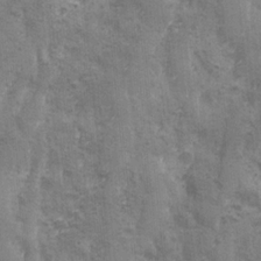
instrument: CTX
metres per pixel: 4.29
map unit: Ave
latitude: -7.9178
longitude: -120.0255
